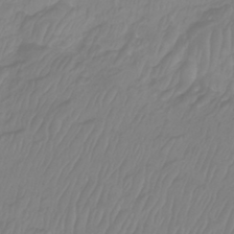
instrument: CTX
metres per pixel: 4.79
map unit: Htu
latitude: -9.0864
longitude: -75.2726
